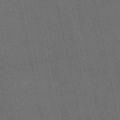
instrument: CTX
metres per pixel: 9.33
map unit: eAb
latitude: 50.8947
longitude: 112.5385
